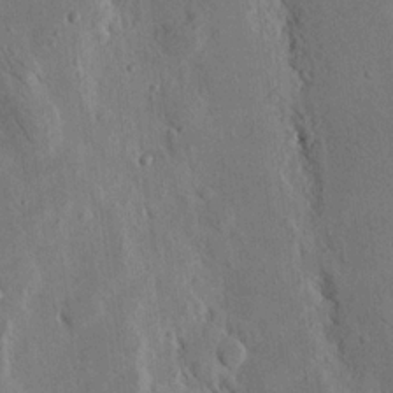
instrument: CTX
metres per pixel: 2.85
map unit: Nhu
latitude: 15.8206
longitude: -78.0822
